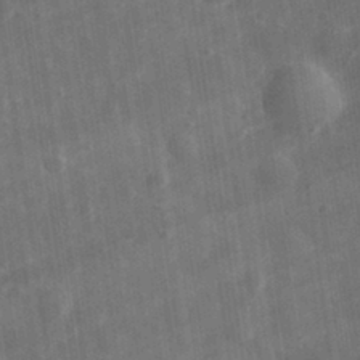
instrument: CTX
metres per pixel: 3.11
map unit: eHh
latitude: 31.9717
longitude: -78.2334
